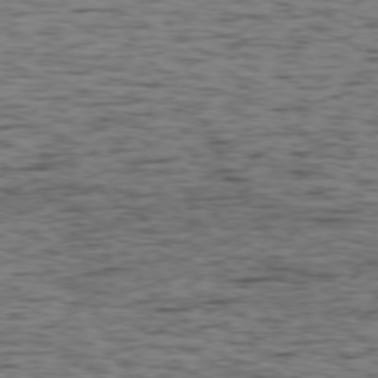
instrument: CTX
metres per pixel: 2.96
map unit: Ap
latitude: -75.8612
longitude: -91.0836
